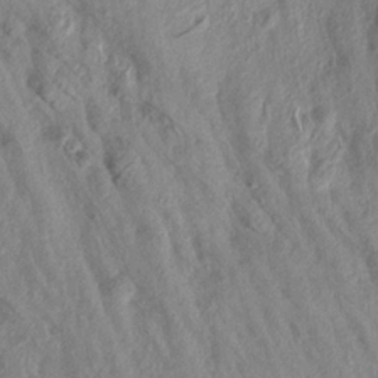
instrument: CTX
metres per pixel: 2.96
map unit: Aa
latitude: 18.9136
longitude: -147.0459
